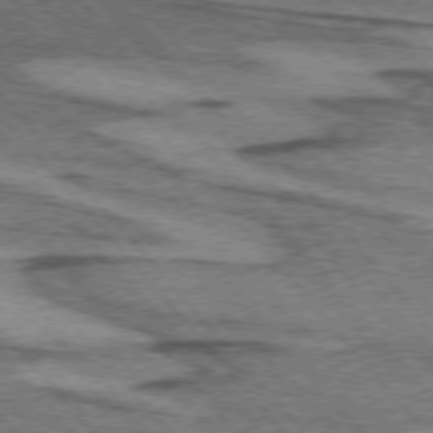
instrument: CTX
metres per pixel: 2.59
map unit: lApd
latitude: 74.6491
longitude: -77.8961
